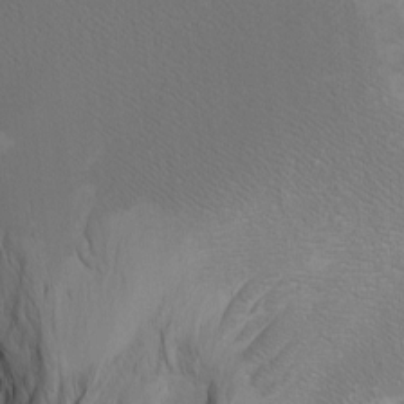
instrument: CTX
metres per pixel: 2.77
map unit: Htu
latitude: -7.6533
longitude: -65.9150
